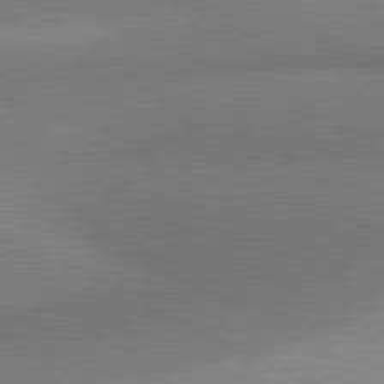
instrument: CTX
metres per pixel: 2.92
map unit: lApd
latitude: 81.0269
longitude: 139.8045
